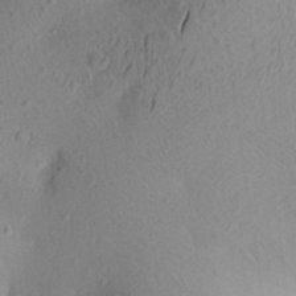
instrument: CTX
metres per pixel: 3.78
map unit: Aa
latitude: 21.2348
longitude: -145.1970
